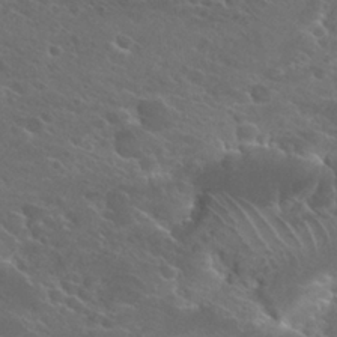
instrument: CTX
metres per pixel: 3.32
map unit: Hto
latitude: 25.2537
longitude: -39.6127
